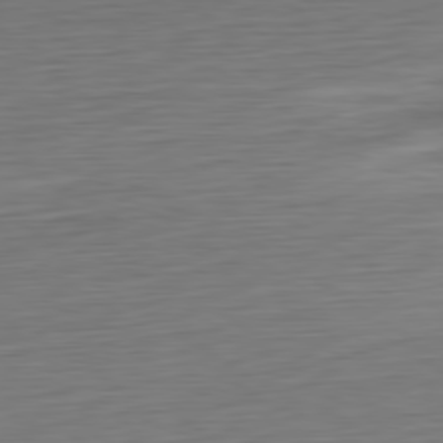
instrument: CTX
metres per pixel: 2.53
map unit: Ap
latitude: -80.5574
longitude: -69.1592
